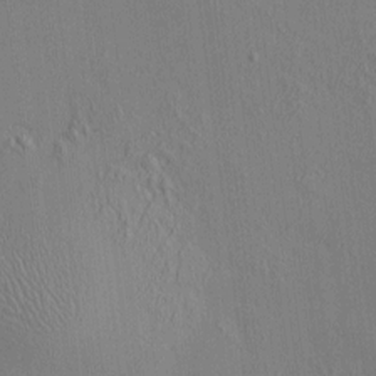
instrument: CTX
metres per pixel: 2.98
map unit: HNhu
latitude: 6.9892
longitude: 15.2376
